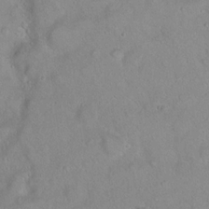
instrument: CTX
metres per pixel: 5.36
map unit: Hto
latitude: 16.0444
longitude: -40.7435
